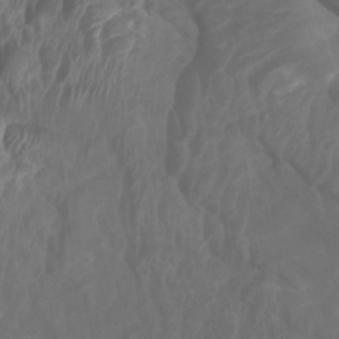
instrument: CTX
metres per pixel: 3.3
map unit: Htu
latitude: 3.6127
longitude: -20.6869
